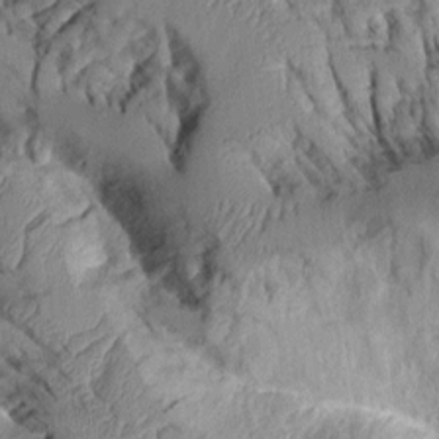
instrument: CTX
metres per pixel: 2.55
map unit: Aa
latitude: 8.8191
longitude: -128.1389
